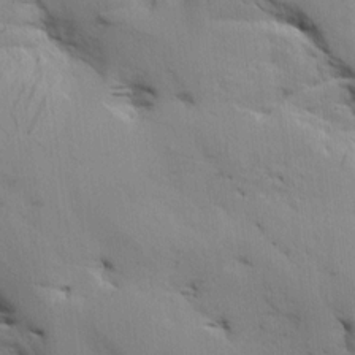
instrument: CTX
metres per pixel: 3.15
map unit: Aa
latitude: 8.6302
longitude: -142.0633
